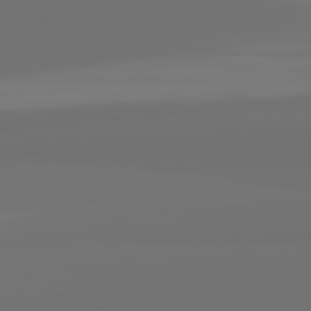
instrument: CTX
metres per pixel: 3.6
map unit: lApd
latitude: 82.4978
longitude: 163.1431
